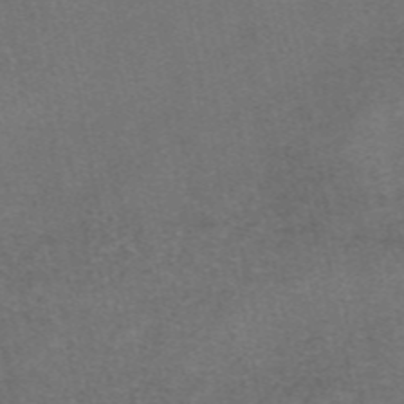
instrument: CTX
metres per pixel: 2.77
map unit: eAb
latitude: 47.3482
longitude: 104.2928
